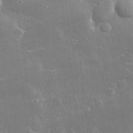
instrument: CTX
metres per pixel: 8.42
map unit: lHvf
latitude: 31.3482
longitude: -89.4049
